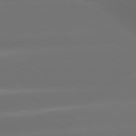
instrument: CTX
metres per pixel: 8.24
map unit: lApd
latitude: 80.3089
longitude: -145.5749
